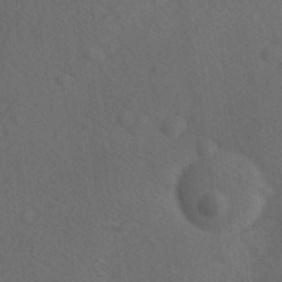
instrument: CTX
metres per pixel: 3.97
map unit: Ave
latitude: -8.7652
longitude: -121.1592
